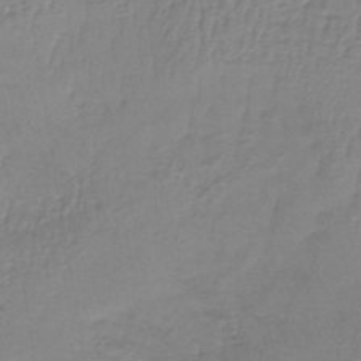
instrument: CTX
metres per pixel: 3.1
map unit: lHb
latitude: -42.0283
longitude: 60.0283
